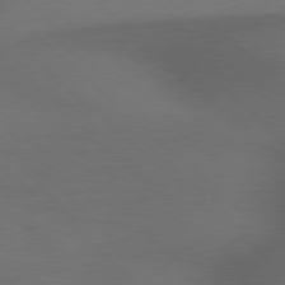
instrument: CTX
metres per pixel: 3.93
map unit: Hpe
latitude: 77.7827
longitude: -150.2333
